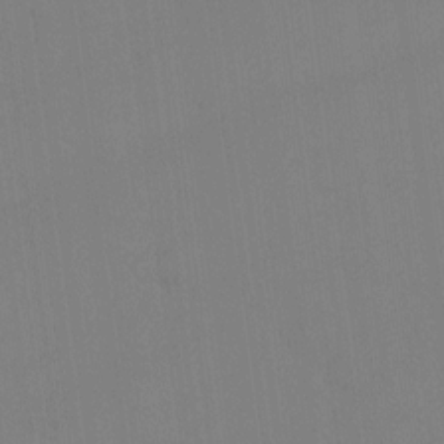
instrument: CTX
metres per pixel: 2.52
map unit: Hto
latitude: -12.9542
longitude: -40.3089
